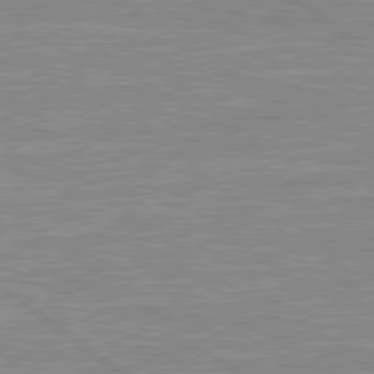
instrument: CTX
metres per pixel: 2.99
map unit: Hpe
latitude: 79.2348
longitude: -120.8947
